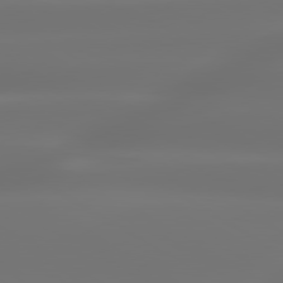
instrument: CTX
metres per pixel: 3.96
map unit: lApd
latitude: 79.9339
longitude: -138.1767
